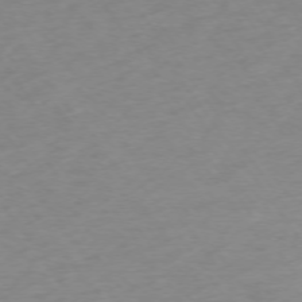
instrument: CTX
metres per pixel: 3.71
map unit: Ap
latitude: -74.5763
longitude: -80.7246
